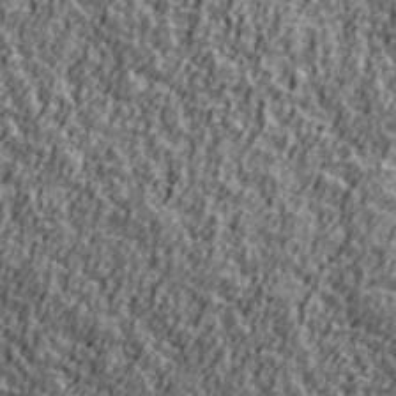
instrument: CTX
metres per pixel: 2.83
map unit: Ave
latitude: 42.1956
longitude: -112.0255
